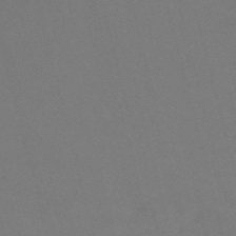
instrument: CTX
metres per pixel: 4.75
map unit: Nve
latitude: -57.1431
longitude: 52.0094
